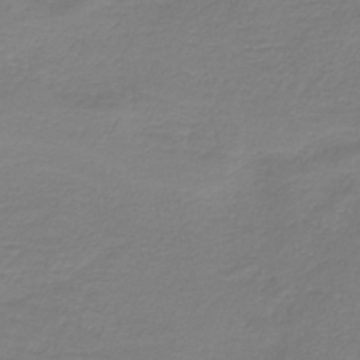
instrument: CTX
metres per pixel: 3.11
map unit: HNb
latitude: -37.7666
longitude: 54.2173
